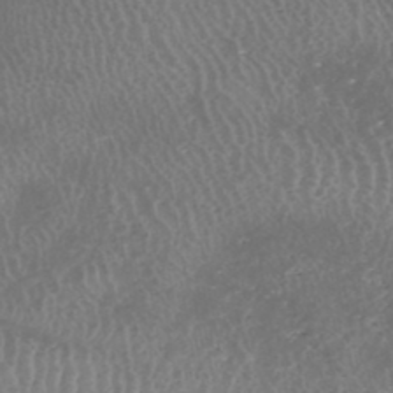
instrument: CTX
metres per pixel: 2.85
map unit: HNhu
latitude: -47.6344
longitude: 30.8786
